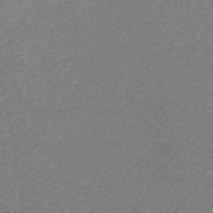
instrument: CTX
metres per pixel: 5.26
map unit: eHb
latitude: -45.1053
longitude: 88.9164
